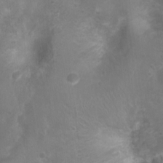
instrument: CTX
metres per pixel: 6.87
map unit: Nhu
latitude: 6.0822
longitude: -17.8961
